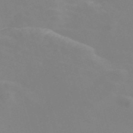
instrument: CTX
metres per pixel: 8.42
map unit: Nve
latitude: -57.9367
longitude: 60.1039
